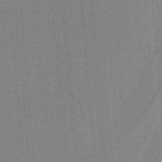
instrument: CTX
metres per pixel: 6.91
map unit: lHb
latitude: -39.1242
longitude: 53.8989
